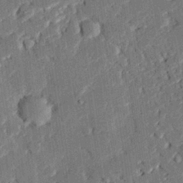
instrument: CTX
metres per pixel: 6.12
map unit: eHh
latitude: 27.4615
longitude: -81.8772
